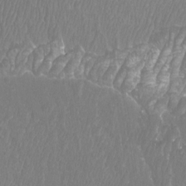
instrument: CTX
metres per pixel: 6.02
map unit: Htu
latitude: -8.6707
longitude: -75.5182
